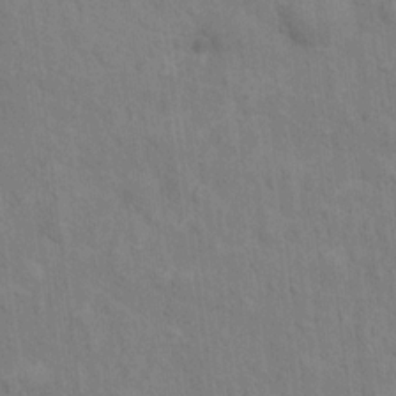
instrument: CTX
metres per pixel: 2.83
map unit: Hto
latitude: 14.4601
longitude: -38.0633
